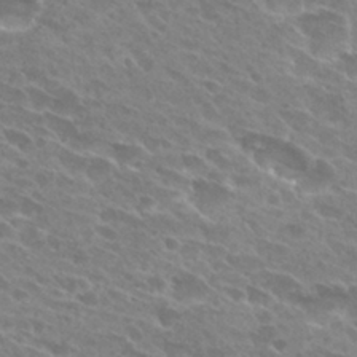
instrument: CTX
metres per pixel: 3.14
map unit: Hto
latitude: 28.1955
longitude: -42.2334
